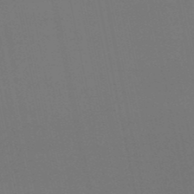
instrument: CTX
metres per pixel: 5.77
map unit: eHb
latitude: -50.4440
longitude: 75.9556
